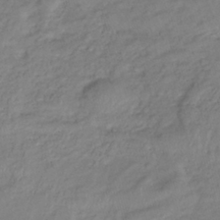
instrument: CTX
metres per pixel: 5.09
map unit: lHb
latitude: -35.3888
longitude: 69.2564
